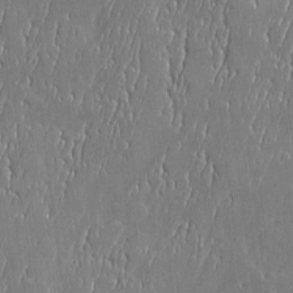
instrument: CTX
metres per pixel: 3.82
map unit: Htu
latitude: -6.0661
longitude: 175.5588
